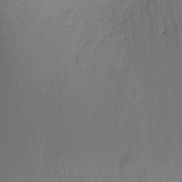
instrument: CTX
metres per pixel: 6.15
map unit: Ht
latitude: -4.6707
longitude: -24.9702
